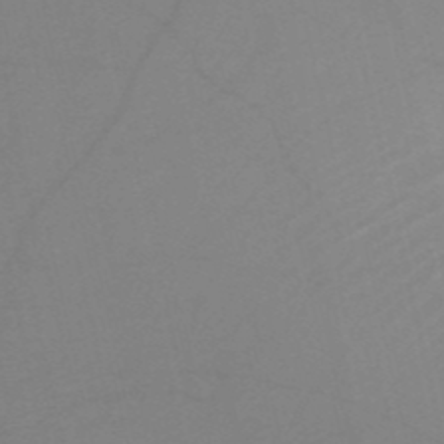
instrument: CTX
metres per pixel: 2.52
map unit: HNb
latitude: -51.4454
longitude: -46.3845
